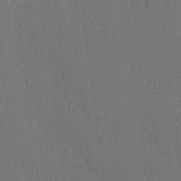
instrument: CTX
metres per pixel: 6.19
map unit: lAvf
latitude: -7.8611
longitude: -114.3656
